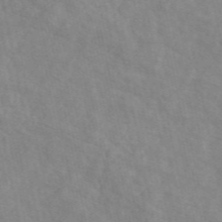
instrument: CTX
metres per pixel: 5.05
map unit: eAb
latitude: 49.2159
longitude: 119.4265
